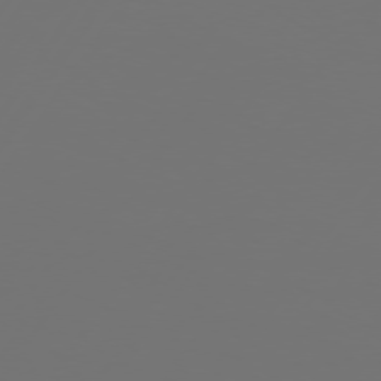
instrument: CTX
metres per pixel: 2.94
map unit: Hpe
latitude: 74.3845
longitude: -130.5735
